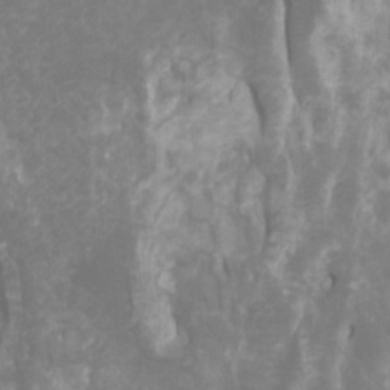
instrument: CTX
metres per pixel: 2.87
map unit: Htu
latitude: -7.5966
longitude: -48.3656
